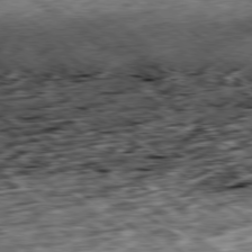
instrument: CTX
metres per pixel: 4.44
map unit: Ap
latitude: -79.3698
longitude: -50.4790
